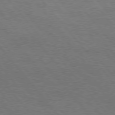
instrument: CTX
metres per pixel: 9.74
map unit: Hpe
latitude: 75.8583
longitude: -151.7071
